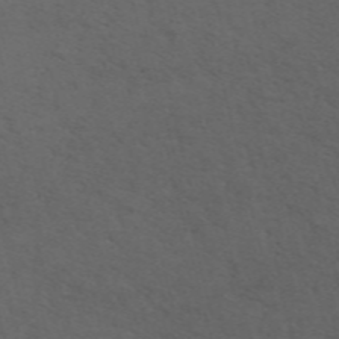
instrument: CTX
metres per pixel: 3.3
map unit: ANa
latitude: 51.3292
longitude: -71.2159
